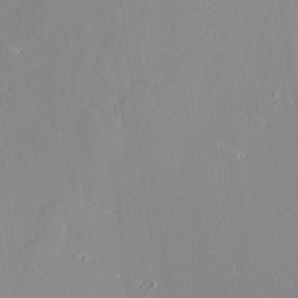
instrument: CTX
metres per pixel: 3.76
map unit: Htu
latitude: -6.9352
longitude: 175.6154
